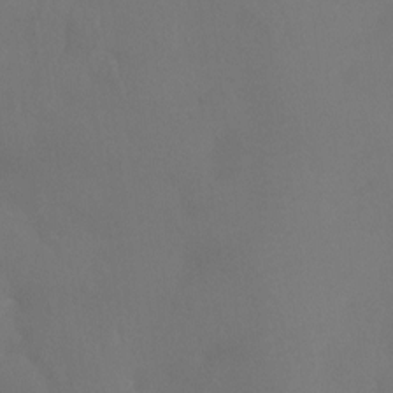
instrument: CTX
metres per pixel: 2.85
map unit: Htu
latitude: -14.3684
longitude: -48.3089
